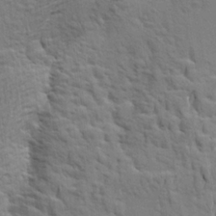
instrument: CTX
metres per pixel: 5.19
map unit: Aa
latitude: 22.9703
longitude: -150.3467
